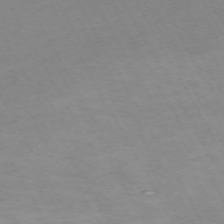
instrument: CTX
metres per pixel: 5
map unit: Hpe
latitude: -72.1606
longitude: 8.7085
